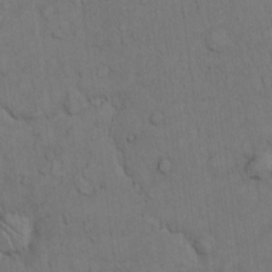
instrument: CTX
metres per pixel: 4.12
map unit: Hto
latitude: 11.9339
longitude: -57.9717
